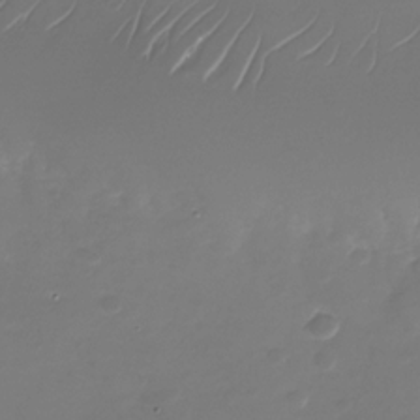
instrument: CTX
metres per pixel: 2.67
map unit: Nhu
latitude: -28.3306
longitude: -68.3278
